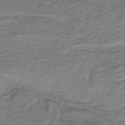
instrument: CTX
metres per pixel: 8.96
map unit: HNb
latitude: -35.6911
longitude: 58.2172
